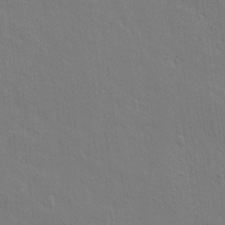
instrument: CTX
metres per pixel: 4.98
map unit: lAvf
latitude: 16.9892
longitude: -127.0648
